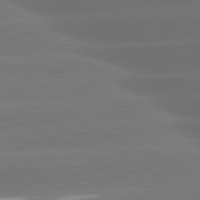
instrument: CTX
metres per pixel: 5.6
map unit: lApd
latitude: 80.9892
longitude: -147.5183
